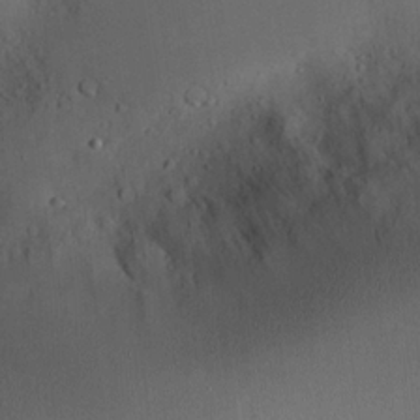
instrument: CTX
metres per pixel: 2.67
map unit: Nve
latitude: -8.4062
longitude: 175.1053
